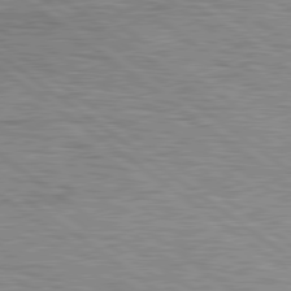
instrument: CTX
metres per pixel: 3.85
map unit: lApd
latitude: 79.6316
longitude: -140.6112
